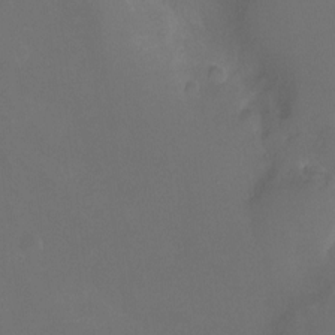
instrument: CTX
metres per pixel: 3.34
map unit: Ht
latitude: -10.3306
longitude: -46.6680
